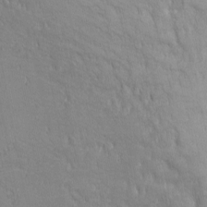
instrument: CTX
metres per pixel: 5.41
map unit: eHh
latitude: -2.2361
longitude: -81.1214
